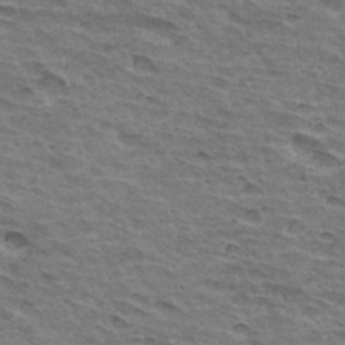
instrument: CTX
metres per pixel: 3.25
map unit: Hto
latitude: 34.4034
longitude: -43.0270
